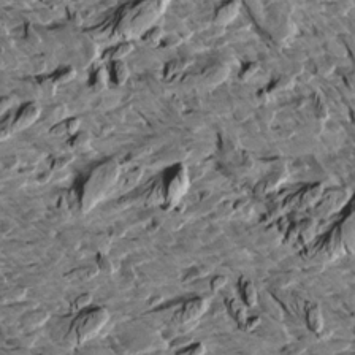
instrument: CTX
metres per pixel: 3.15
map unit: Aa
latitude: 12.6491
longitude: -141.1592
